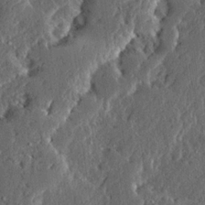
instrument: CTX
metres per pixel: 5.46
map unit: Ave
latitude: 14.2901
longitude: -137.4049
